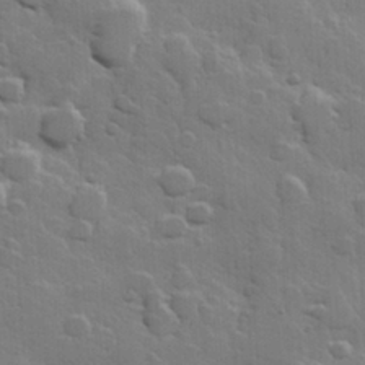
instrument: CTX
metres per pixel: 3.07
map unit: Hve
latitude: 23.4426
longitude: 149.3888
